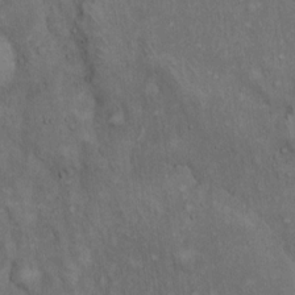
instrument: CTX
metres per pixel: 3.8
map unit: Hto
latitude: 15.1404
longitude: -60.6490
